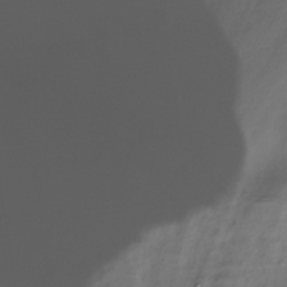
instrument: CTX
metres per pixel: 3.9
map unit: Hve
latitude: -28.9920
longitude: 91.3321
